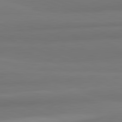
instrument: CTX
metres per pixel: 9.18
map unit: lApd
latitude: 82.3845
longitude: 176.0661
